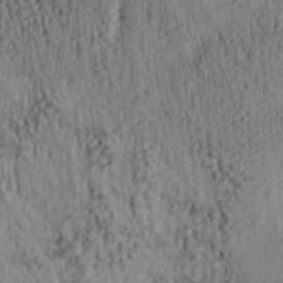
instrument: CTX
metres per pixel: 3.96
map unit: lAa
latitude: 6.4034
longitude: -114.8946
